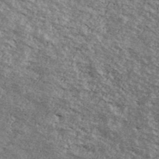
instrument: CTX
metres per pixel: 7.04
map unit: Ave
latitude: 40.6301
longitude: -108.5545
